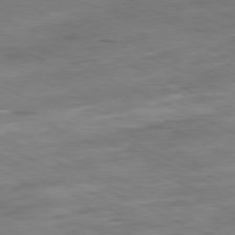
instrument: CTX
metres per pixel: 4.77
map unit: Ap
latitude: -81.7100
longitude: -69.5371
